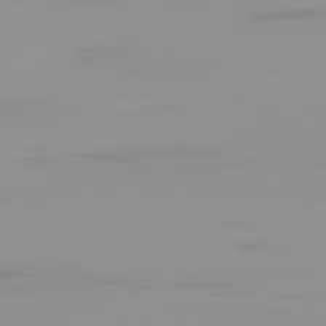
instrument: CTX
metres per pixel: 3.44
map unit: Ap
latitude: -79.7477
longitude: -94.2901
